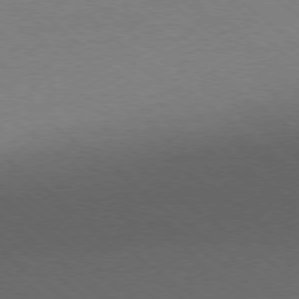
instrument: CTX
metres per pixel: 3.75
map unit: Ap
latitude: -77.8989
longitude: -95.9717
